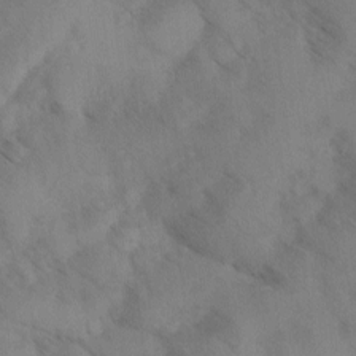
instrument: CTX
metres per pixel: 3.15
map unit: Ave
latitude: -0.3118
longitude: -111.5182
